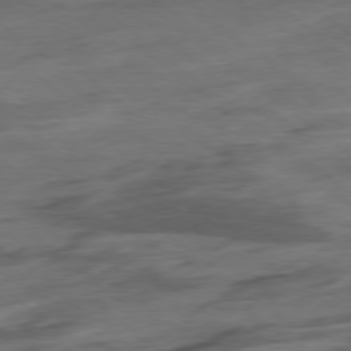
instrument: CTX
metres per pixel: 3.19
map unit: Hpe
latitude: -78.6329
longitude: -19.6127
